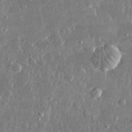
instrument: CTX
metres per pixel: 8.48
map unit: lHvf
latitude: 31.0270
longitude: -91.5749
